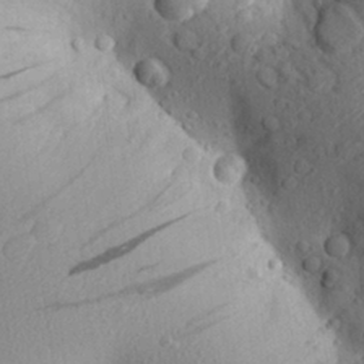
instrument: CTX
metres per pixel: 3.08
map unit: Aa
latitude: 27.4615
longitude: -142.8569
